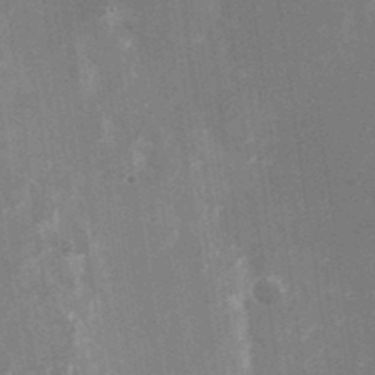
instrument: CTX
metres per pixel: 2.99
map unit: Nhu
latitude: -24.8597
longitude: -73.2726
